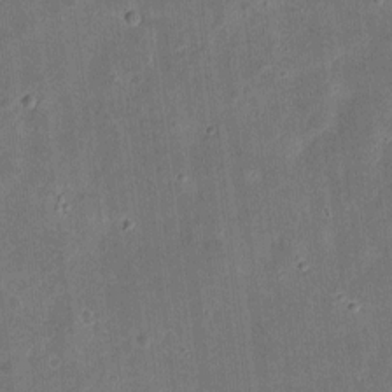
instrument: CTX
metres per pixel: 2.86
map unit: eHh
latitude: 8.7057
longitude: -72.9514
